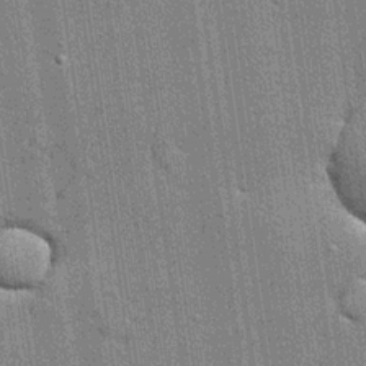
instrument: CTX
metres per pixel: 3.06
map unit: lHvf
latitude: 19.0080
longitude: 142.8408
